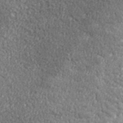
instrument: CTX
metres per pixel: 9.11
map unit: lHvf
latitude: 37.8584
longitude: -88.3657
